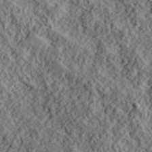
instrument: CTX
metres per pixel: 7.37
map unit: lHvf
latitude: 40.1199
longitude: -88.3846
